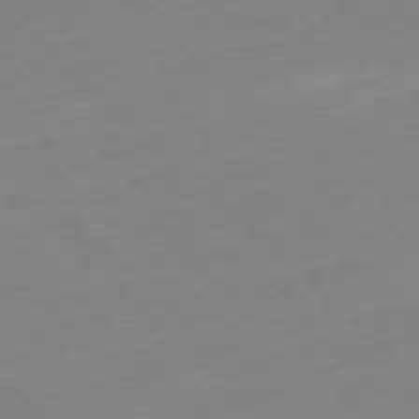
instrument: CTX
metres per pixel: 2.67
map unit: Ap
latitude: -77.3510
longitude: -97.6316
